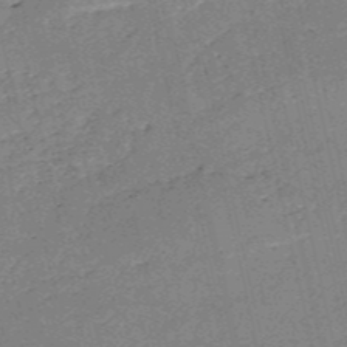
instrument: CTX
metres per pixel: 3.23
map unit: HNb
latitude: -54.1417
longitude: -40.2711
